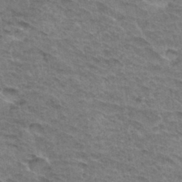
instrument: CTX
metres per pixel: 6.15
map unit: Hto
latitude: 32.8758
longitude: -47.1026
